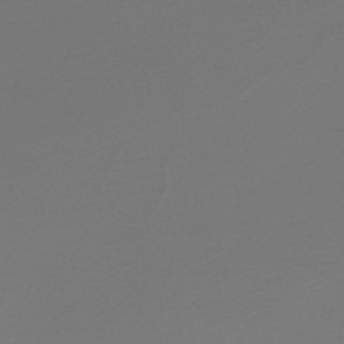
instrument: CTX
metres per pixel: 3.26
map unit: lHb
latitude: -47.9556
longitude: 66.3495
